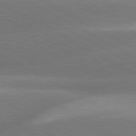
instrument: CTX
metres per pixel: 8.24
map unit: lApd
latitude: 80.2522
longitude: -151.0269
